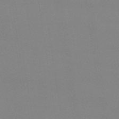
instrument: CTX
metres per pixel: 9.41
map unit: eHb
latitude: -49.9367
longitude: 67.4832
